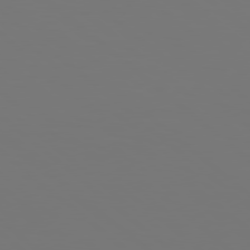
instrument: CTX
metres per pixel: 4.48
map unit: Hpe
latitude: 78.5168
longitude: -174.1578
